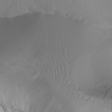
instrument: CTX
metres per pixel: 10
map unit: Nhu
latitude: -12.1984
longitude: -68.0444
